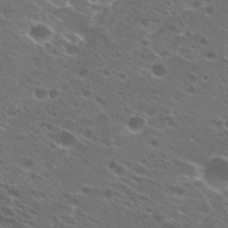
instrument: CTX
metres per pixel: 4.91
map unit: Hto
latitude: 25.1403
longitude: -40.1577
